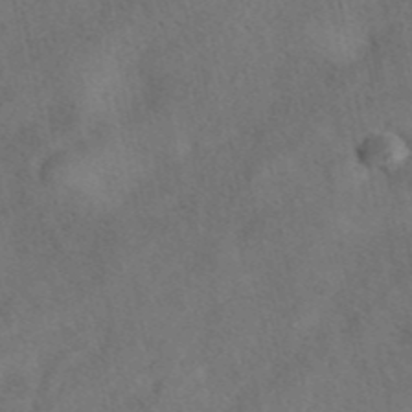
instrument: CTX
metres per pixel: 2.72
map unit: eAb
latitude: 42.7624
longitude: 108.8219
